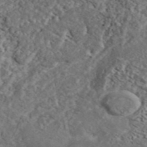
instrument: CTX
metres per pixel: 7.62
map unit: ANa
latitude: 43.6883
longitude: 37.1053
